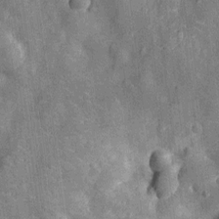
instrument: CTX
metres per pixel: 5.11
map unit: Nhu
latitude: -13.2565
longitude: -23.8583
